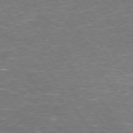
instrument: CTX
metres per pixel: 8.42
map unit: Hpe
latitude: 73.9717
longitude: -125.2914
